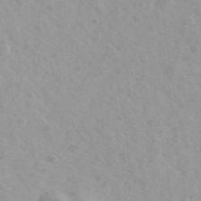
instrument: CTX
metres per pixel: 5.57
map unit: Ave
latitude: 39.4993
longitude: -106.4412
